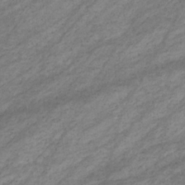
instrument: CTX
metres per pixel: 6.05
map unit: eHb
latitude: -32.8975
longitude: 70.7274
